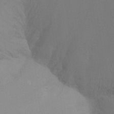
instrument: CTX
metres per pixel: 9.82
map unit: Ht
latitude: -8.9542
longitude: -33.8772
